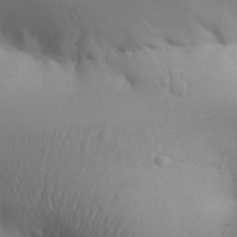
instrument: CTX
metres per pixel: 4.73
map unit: Aa
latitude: 30.3845
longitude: -146.1011
